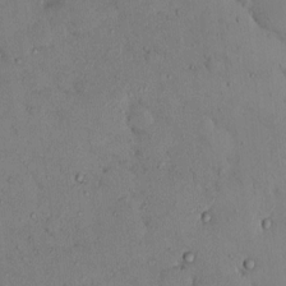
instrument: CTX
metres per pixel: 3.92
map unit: eHh
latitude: 0.0444
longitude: 16.9731
